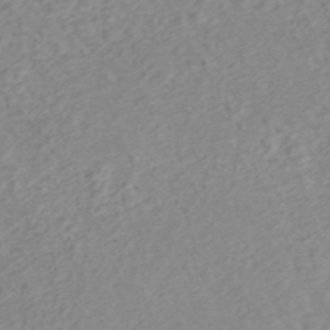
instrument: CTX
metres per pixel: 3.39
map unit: ANa
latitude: 45.2348
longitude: 22.8030
